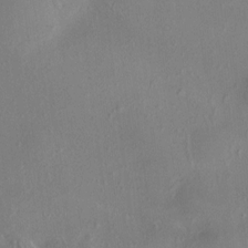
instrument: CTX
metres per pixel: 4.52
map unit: HNhu
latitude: 4.6113
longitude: 6.8030
